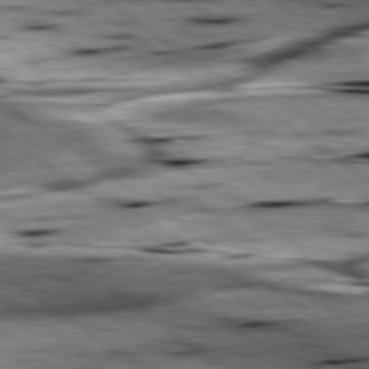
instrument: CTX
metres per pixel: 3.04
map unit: lApd
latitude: 79.4238
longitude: -48.4601
